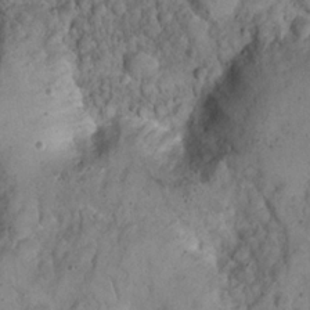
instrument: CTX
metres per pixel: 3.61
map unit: Nhu
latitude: 22.7246
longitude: -67.4048
